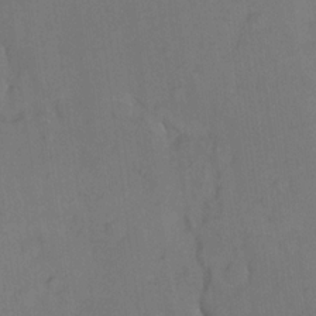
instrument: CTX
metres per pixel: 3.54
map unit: eHh
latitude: 18.2900
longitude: -64.5546
